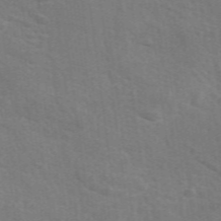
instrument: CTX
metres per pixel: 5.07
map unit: eAb
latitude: 50.5734
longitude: 113.1053
